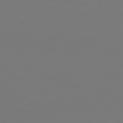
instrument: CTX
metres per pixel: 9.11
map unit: Hpe
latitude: 76.1766
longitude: -133.2537
